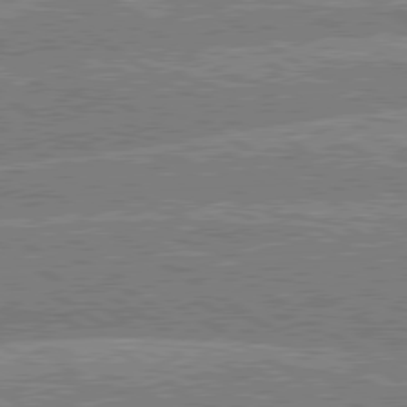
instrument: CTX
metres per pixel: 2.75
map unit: lApd
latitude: 79.6694
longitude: -158.2334
